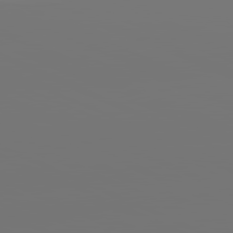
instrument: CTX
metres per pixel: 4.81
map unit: lApd
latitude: 81.5749
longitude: -152.4034
